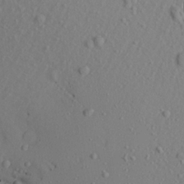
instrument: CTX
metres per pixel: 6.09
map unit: Aa
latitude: 21.0648
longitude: -145.4993
